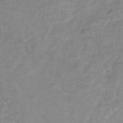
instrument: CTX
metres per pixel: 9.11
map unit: eHh
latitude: -45.3321
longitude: -29.9150
